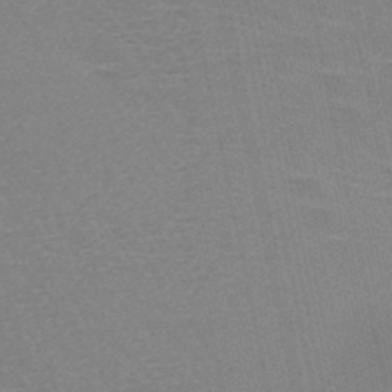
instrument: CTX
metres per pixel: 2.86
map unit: HNb
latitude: -45.8611
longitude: -41.9150
